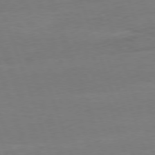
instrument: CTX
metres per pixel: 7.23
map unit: Ap
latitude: -76.7274
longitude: -73.1781
